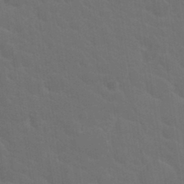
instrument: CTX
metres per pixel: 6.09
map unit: Hto
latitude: 18.1577
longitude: -36.5168
